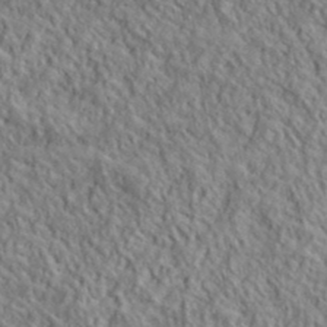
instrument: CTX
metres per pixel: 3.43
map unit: lHvf
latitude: 39.4615
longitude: -90.2900
